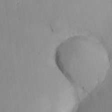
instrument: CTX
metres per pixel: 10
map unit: Nhe
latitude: -1.6722
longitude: -58.6680
